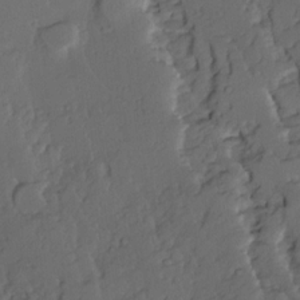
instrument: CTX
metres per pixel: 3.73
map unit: Ave
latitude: 14.5546
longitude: -136.0255
